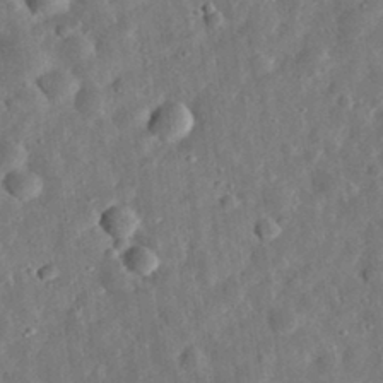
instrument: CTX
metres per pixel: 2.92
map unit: eHh
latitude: 32.2711
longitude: -77.0836
